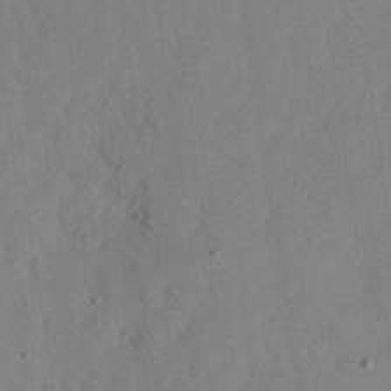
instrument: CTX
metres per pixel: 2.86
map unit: Nhu
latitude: 27.1970
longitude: -71.8583
